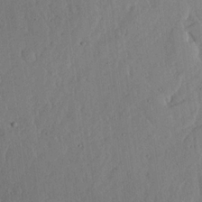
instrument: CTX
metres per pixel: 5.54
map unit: lHvf
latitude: 19.0269
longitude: -115.6315
